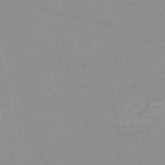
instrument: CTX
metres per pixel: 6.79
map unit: HNb
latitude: -51.8611
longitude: -52.0822
